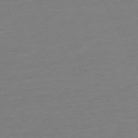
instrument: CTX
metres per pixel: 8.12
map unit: Ap
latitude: -73.4832
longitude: -70.2333
